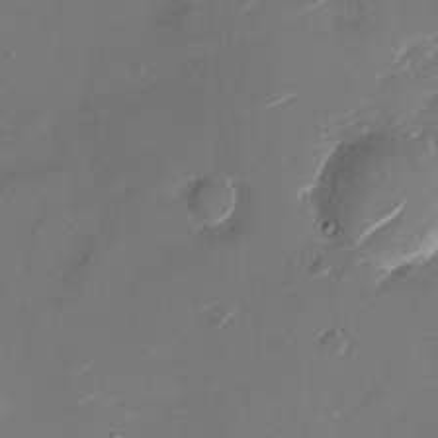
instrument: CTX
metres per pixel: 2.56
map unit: Nhu
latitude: -27.6155
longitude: -73.8584
